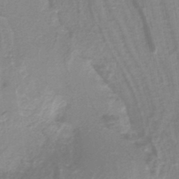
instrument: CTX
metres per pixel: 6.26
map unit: lHb
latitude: -40.0094
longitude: 53.0864
